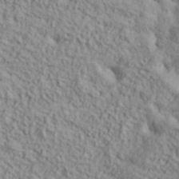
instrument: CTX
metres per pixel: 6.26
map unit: lHvf
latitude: 38.7624
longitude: -91.1214
